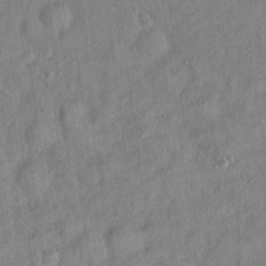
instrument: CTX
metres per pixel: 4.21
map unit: Hto
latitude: 17.4049
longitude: -52.8380
